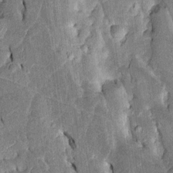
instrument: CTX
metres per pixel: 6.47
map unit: Htu
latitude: -0.5385
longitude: 149.9745
